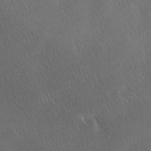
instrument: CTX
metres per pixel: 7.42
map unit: Ave
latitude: -6.9163
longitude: -122.8569
